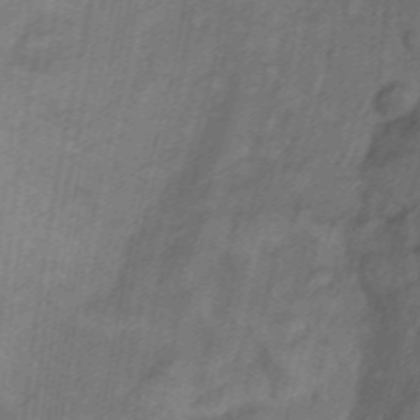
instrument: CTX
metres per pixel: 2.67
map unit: Hto
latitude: 9.5371
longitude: -35.7638
